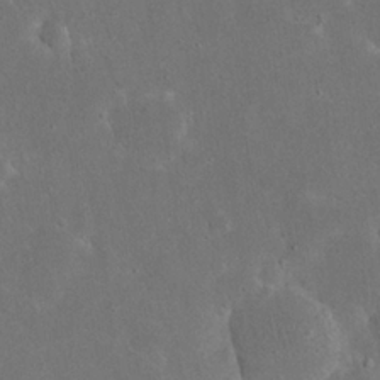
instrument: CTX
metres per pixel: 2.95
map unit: eHh
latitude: 23.6316
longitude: -67.4426
